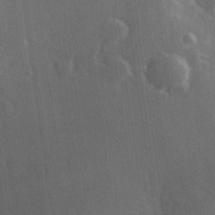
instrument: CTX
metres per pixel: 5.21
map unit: Hve
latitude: 26.7624
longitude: 147.4832
